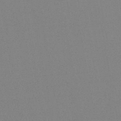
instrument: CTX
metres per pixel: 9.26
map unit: HNb
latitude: -45.5966
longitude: -40.1199
